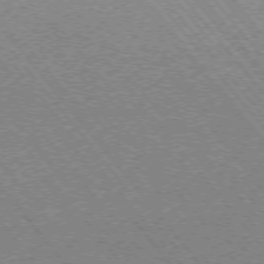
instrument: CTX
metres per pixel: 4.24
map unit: Ap
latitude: -75.7667
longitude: -95.4805
